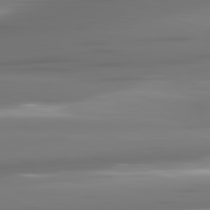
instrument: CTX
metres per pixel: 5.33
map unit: lApd
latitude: 81.3859
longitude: -142.4790
